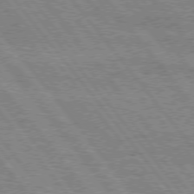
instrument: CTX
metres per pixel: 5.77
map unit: Hpe
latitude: 75.1970
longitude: -153.2348
